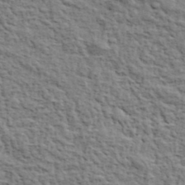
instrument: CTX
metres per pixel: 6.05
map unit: eHh
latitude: 37.6127
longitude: -82.1388
